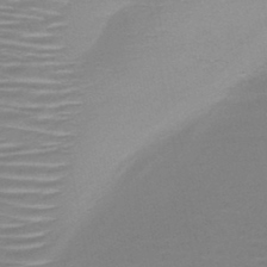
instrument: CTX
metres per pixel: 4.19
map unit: HNb
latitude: -46.5196
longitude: -43.7072
